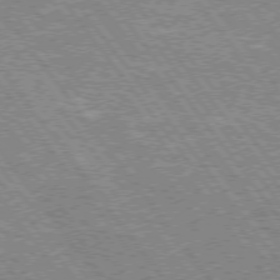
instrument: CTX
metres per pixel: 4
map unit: Hpe
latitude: 74.2334
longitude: -139.8961
